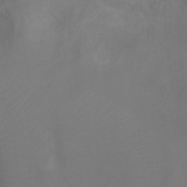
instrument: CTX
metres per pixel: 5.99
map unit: Ht
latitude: 2.0255
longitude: -34.3467
